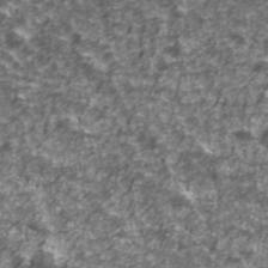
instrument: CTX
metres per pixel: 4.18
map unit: Ave
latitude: 41.6882
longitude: -114.1955
